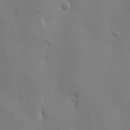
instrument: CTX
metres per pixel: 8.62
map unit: Nhu
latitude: 16.5168
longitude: -78.2523
